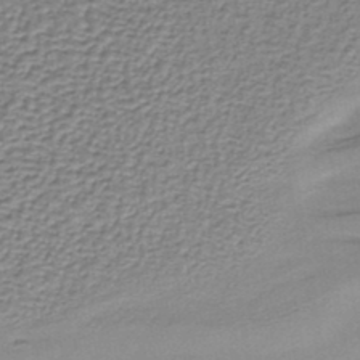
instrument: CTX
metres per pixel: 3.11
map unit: lHb
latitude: -36.7463
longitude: 58.7463
